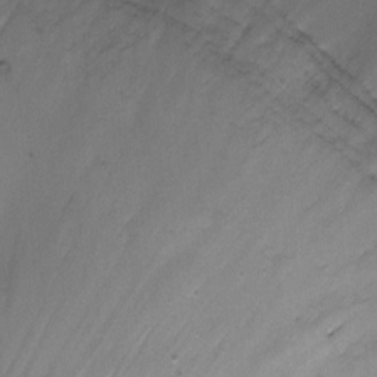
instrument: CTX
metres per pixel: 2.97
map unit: Nhu
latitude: -6.2361
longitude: -48.3467
